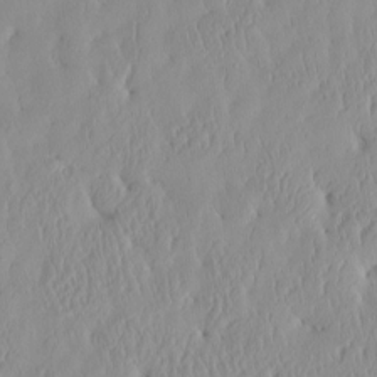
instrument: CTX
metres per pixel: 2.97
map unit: eHh
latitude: -4.1983
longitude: 15.6155
